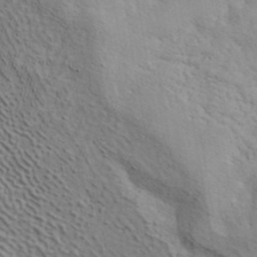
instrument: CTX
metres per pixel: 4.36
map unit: ANa
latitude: 41.4804
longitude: 55.8423
